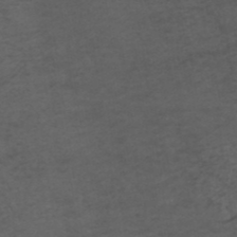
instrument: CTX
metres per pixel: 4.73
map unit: ANa
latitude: 38.8002
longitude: 23.0109
